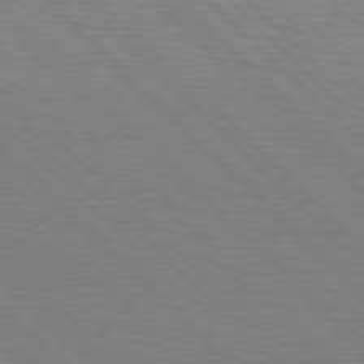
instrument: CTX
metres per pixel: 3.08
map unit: Hpe
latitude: 76.8569
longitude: -127.7828
